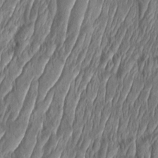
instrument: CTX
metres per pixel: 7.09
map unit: Aa
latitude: 8.4979
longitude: -130.5924
